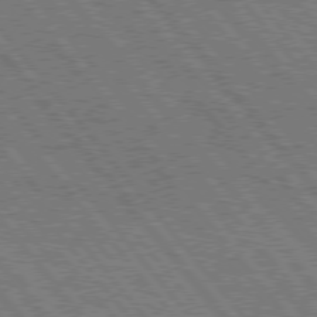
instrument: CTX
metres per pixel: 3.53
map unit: Hpe
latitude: 76.1955
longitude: -149.8205
